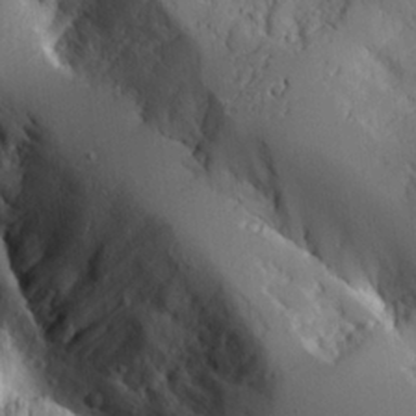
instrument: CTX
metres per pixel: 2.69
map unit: Aa
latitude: 25.1970
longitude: -127.4049
